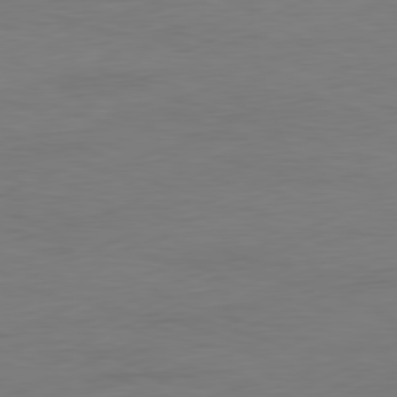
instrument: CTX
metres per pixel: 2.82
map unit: Ap
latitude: -81.4077
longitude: -86.2144
